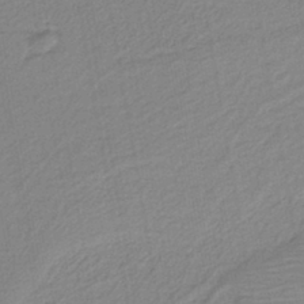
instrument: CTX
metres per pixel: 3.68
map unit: HNb
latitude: -41.6722
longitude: 51.5021
